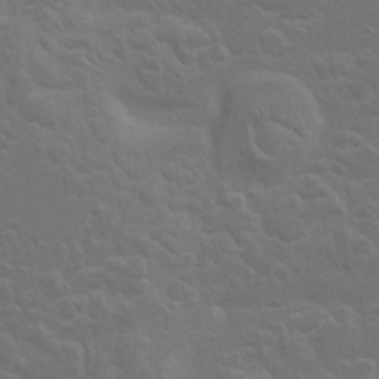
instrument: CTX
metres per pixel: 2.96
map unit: Hto
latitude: 8.9892
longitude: -31.2348
